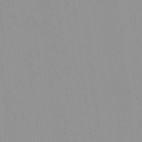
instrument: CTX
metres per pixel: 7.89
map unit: HNhu
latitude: -0.5385
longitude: -5.7639
